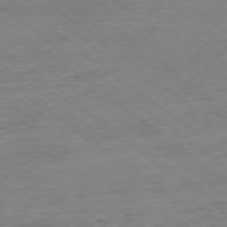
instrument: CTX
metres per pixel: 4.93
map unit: Ap
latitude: -77.8800
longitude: -82.5167
